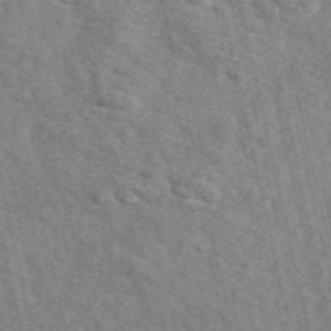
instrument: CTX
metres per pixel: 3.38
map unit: eAb
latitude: 51.1970
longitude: 113.5399
